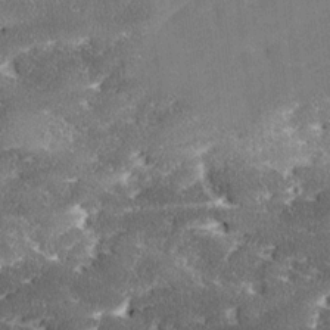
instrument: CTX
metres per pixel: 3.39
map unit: Ave
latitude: 17.7072
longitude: -137.0459
